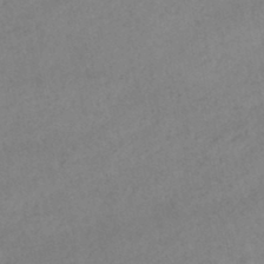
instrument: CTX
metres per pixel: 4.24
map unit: lHb
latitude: -44.2928
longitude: 66.9164
